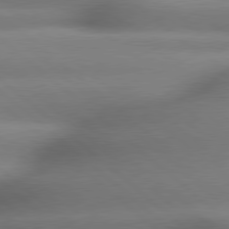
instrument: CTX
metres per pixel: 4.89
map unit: lApd
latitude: 79.4049
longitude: -163.5560
